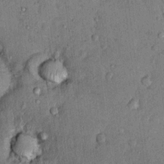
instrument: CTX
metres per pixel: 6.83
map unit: Nhu
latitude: 7.1025
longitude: -23.8583
